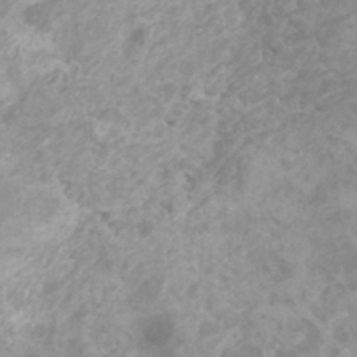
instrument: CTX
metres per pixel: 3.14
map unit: HNhu
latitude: -0.1228
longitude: 5.3698
